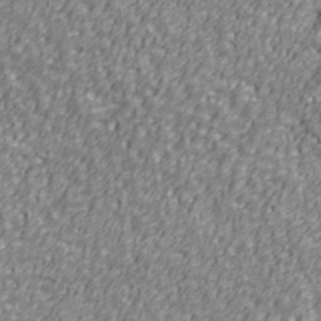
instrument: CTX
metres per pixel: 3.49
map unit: Ave
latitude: 41.2159
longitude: -112.9325
